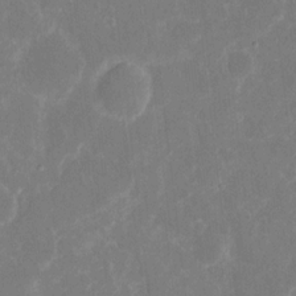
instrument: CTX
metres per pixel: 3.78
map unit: eHh
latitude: 7.4048
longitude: -69.6505
